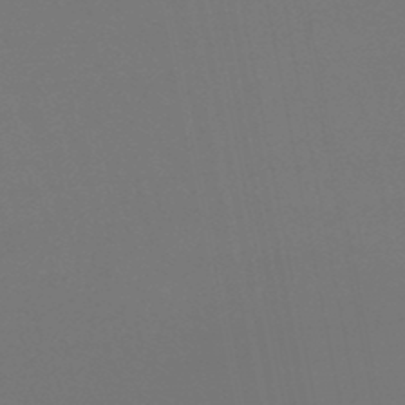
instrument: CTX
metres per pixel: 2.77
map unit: lHb
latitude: -47.8422
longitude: 69.5399
